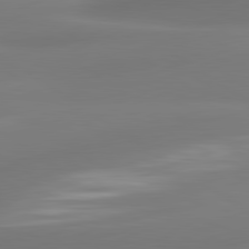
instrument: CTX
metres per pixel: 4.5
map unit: lApd
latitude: 80.8191
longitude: -164.9325
